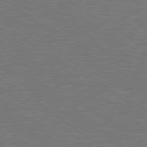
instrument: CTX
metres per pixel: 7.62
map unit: Hpe
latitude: 78.6491
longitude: -153.4805
